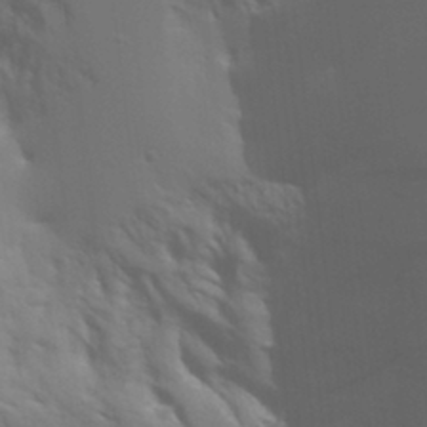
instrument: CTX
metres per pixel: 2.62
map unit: Aa
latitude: 26.7624
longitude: -131.4049
